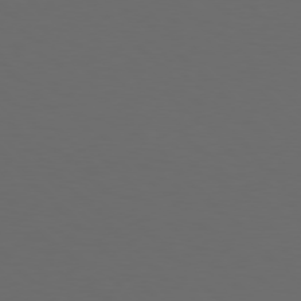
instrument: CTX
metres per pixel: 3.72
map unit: Hpe
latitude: 76.8947
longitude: -168.1011
